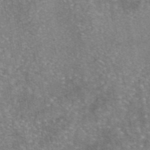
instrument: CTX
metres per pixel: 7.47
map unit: eAb
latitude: 45.7072
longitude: 105.0297
